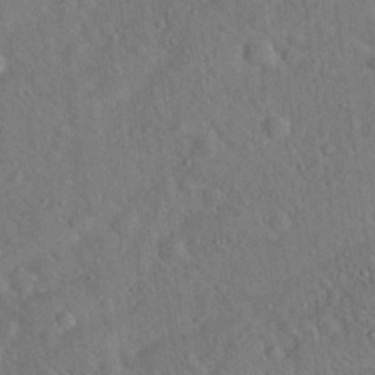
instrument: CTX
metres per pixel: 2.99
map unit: Hto
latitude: 19.4426
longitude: -53.2159
